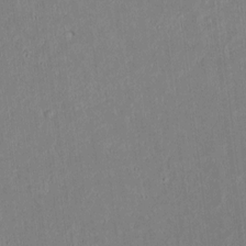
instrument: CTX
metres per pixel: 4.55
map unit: lAvf
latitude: 8.2523
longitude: 168.2172
